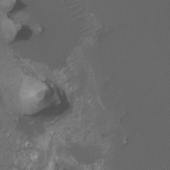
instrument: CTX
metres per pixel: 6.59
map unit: Htu
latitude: -11.3888
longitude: -73.9150
